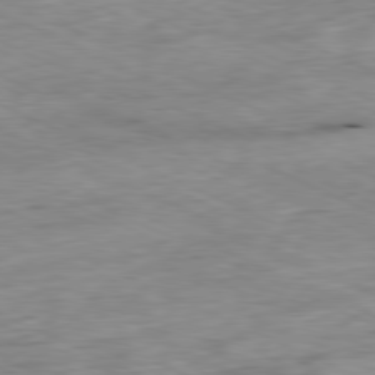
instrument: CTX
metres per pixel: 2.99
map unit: Ap
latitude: -81.1620
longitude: -86.9514
